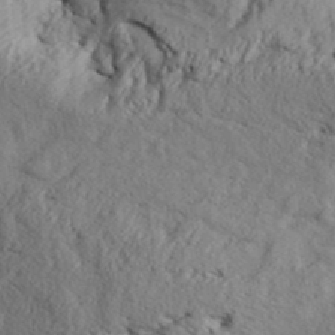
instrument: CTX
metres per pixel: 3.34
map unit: Aa
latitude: 33.0458
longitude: -136.5546
